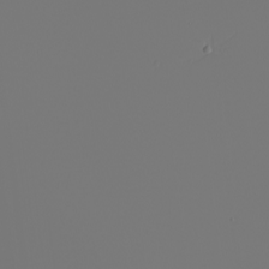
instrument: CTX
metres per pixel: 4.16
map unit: Nhu
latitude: -6.4629
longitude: -95.4238
